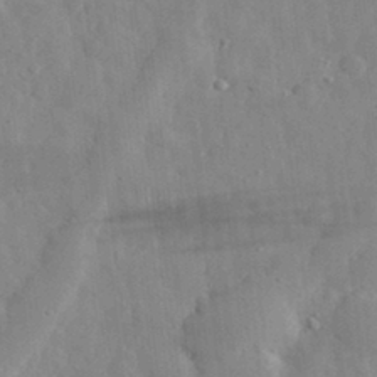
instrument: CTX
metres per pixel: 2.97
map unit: eHh
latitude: 31.5371
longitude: -71.8961
